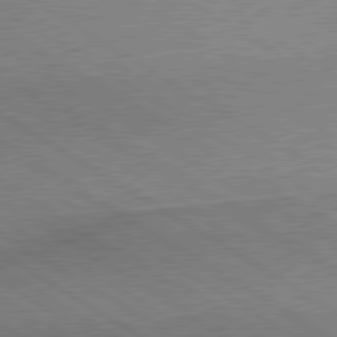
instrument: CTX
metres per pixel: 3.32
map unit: lApd
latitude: 80.2711
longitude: 164.7086
